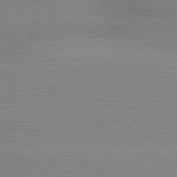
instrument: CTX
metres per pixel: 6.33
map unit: lApd
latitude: 80.3089
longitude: -147.3293
